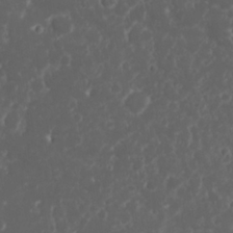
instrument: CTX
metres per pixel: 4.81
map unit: Nhu
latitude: 23.6694
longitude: -59.5749
